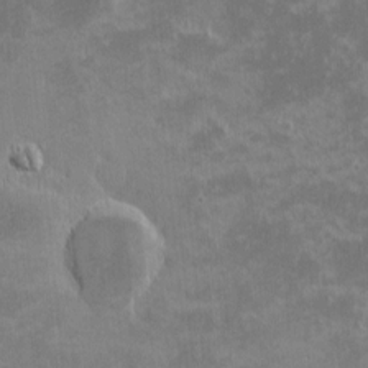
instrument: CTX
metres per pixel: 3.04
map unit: eHh
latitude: -1.3699
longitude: -85.4238
